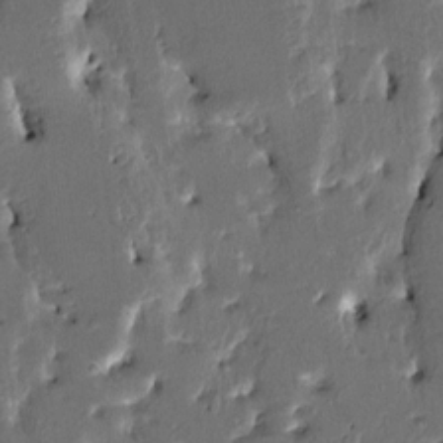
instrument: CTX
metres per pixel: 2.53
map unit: HNhu
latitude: 5.5560
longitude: -5.6694
